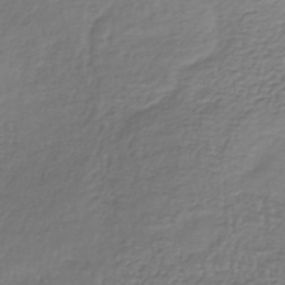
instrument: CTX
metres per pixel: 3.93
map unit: lHb
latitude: -38.2173
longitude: 62.0850
